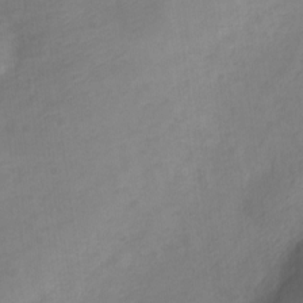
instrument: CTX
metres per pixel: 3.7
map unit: Nve
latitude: -20.8219
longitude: 107.7478
